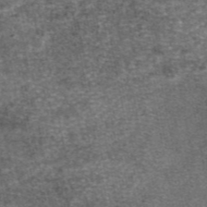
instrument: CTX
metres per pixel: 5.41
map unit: eAb
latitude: 46.7624
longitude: 103.7856
